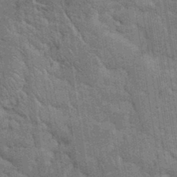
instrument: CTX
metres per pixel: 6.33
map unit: eHh
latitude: 35.6316
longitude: -65.7450
